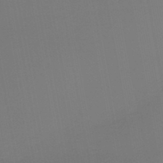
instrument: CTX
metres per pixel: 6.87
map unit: lHb
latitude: -46.6140
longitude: 74.6708
